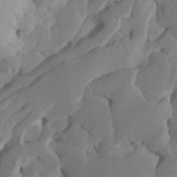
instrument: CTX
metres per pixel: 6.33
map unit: Htu
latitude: -7.9178
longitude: -66.3278
